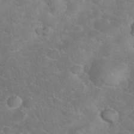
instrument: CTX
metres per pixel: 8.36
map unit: eHh
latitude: 36.9136
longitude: -66.1955
